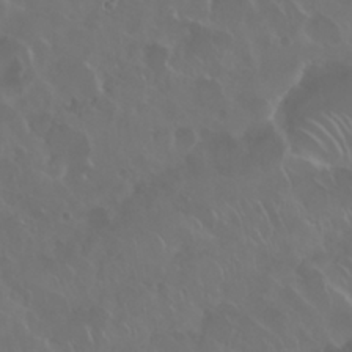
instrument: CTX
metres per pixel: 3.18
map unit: Nhu
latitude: 29.3670
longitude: -60.1011
